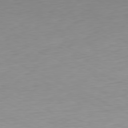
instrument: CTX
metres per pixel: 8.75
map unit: Ap
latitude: -80.9353
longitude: -60.1389
